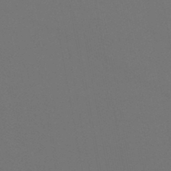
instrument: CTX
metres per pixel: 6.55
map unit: lHb
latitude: -46.8786
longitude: 68.3684
